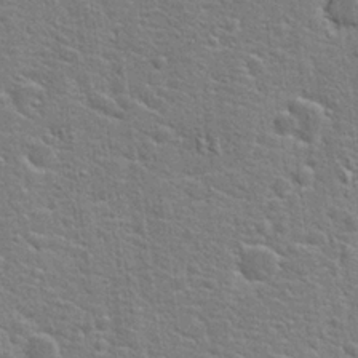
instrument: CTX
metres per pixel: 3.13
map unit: Hto
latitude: 21.9717
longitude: -44.2711
